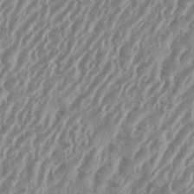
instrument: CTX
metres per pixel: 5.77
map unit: eHh
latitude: 36.1011
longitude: -137.3293
